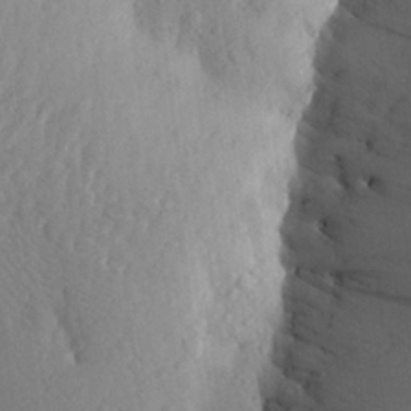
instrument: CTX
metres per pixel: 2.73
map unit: Aa
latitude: 25.4615
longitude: -149.8961
